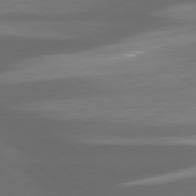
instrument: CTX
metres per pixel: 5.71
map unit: lApd
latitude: 80.4034
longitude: -139.7639
